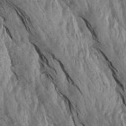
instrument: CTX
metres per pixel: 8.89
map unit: Aa
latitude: 19.9339
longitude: -147.1970
